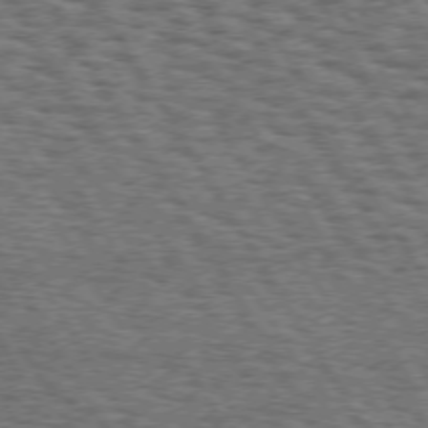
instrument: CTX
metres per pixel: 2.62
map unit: Hpe
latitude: 73.3671
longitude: -142.7624
